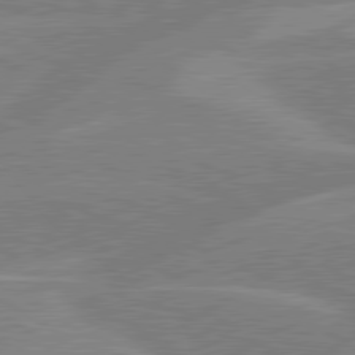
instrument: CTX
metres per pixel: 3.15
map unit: lApd
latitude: 80.3278
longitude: -122.6679
